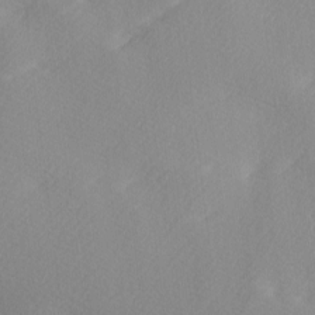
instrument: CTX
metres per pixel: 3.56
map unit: Ave
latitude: 0.1200
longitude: -114.4601
